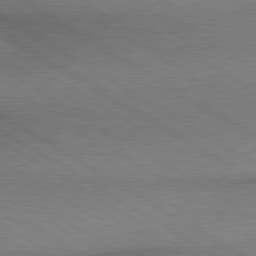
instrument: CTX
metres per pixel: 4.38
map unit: lApd
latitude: 80.1578
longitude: 164.2929
